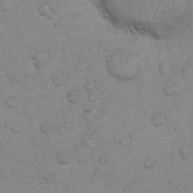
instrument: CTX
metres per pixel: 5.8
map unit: eHh
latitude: 22.3656
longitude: -59.2537
